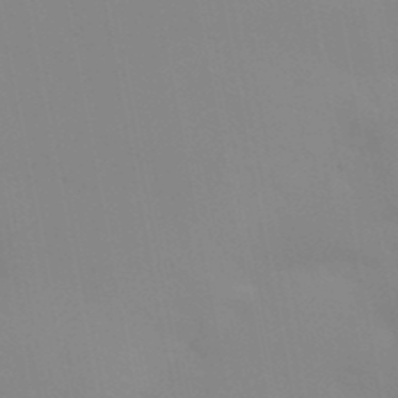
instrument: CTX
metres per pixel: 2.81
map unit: Aa
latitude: 32.2334
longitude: -145.8772
